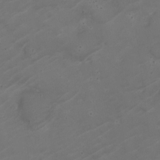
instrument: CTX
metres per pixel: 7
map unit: Nhe
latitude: -19.2565
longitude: 143.6910
